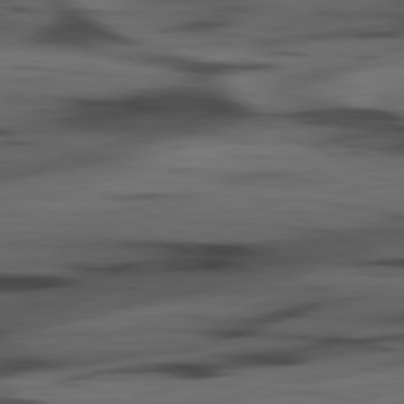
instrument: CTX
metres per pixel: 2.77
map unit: lApd
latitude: 80.5357
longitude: -84.3278
